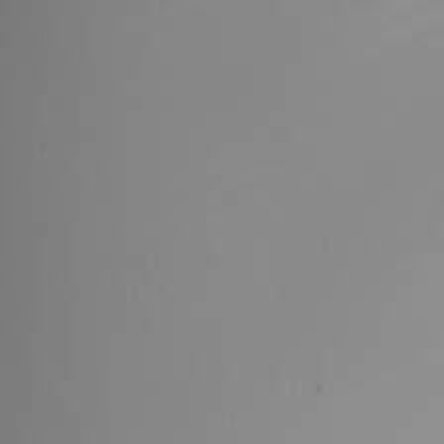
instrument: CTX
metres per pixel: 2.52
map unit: Nhu
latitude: -5.4454
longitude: -94.0255
